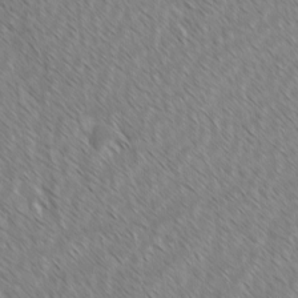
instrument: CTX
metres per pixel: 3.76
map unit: lAvf
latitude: -2.3873
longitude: -114.0633
